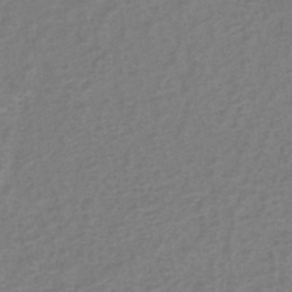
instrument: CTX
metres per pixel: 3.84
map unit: eHh
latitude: -40.1795
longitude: -28.8947
